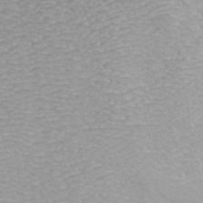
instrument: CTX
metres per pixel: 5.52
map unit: ANa
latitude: 41.3481
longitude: 32.7464
